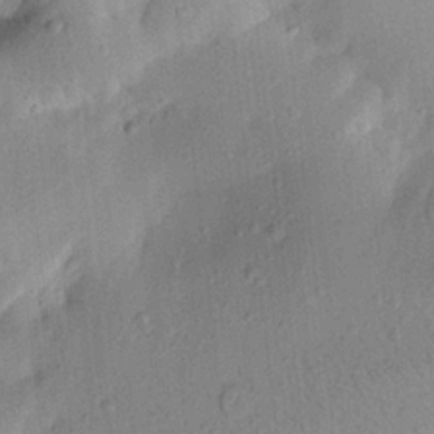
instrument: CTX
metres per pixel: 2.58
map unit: Aa
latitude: 22.5924
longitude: -147.8962
